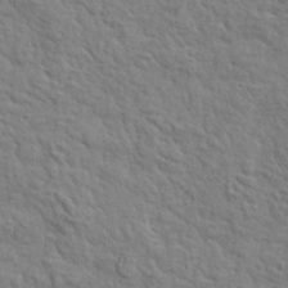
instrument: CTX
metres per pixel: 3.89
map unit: lHvf
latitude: 35.8205
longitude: -85.8395
